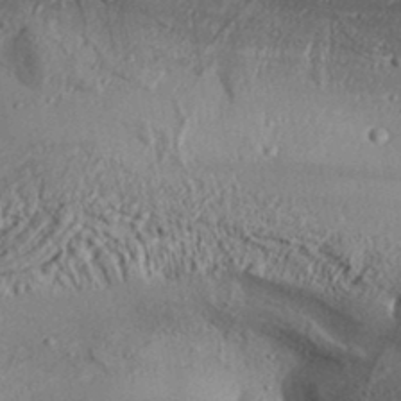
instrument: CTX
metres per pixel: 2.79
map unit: Aa
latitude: 32.3467
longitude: -134.4790
